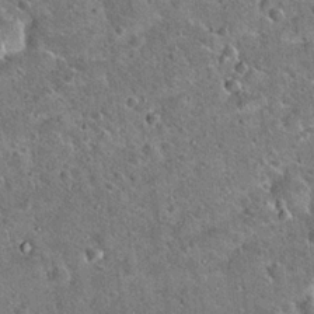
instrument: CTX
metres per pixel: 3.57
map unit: Hto
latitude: 19.5938
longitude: -50.1388
